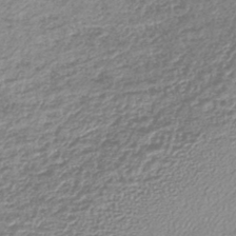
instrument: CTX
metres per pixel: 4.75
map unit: lHb
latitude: -42.1038
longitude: 68.9919
